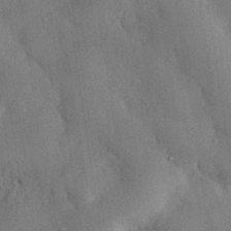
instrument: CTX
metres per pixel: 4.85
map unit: eHh
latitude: 30.6491
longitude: -76.7624
